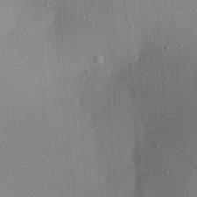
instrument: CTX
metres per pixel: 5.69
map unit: Aa
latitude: 22.0822
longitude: -143.9717
